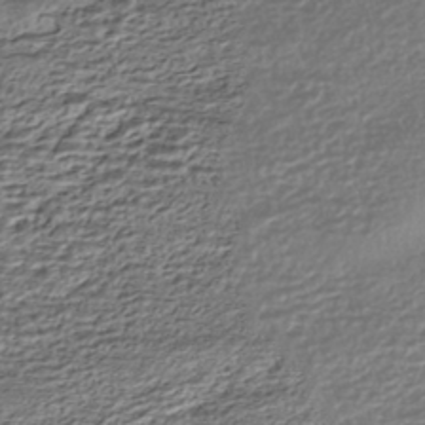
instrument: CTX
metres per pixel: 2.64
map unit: HNhu
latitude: -43.4832
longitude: 106.1984
